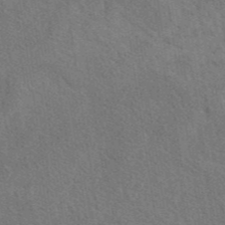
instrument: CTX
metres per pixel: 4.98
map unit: eAb
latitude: 42.9136
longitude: 110.6329
